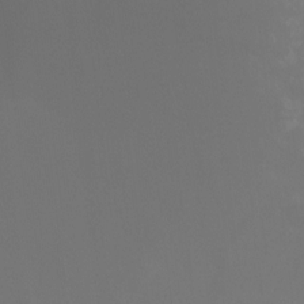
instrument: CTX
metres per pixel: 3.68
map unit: Ht
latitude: -8.4629
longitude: -33.3671
